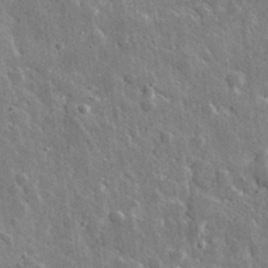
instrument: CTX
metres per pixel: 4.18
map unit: lHvf
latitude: 34.7435
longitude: -88.5924
